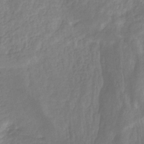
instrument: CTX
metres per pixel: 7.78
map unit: HNhu
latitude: -29.5399
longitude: 66.6518
